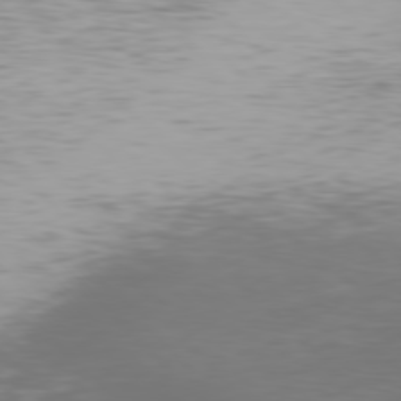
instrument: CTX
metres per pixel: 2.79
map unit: Hpe
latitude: 77.6316
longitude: -170.4979
